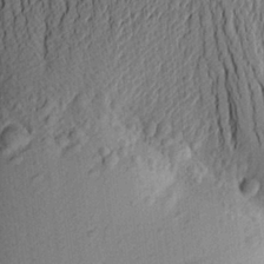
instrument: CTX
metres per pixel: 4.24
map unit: Aa
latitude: 24.8757
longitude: -150.1200
